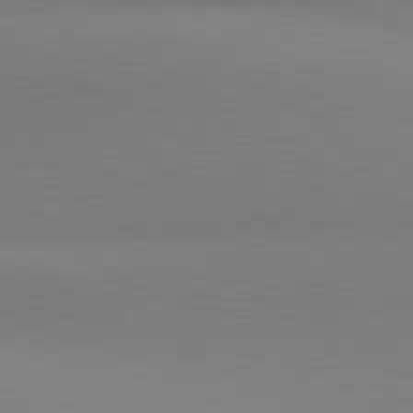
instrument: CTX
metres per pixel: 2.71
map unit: lApd
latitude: 80.8758
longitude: 135.5966
